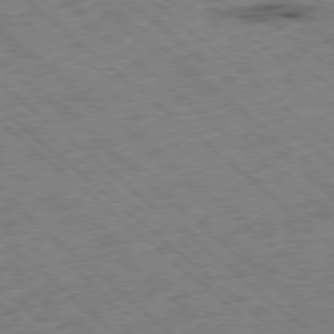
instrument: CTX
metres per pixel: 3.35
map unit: Ap
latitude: -78.7085
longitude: -49.3860
